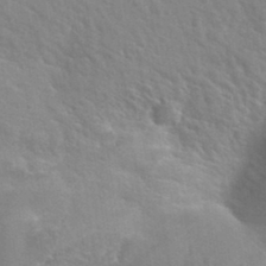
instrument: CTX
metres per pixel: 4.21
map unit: Hto
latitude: 33.9150
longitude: -39.6694
